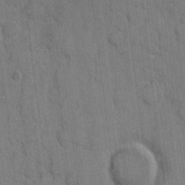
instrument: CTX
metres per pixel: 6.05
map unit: eHh
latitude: 8.6869
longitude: -66.0633
